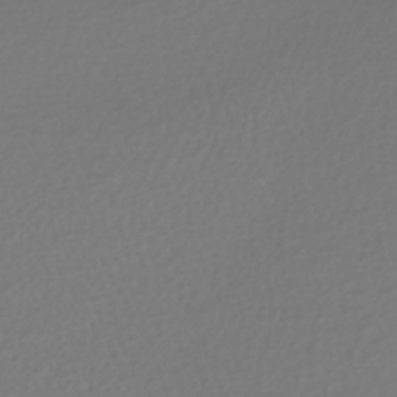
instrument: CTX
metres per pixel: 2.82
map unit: HNhu
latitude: -45.0109
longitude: 98.8030
